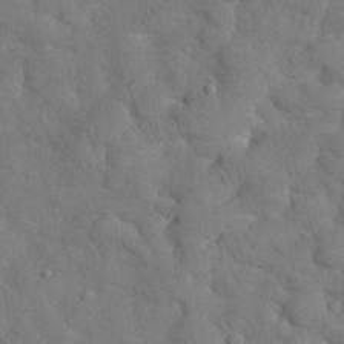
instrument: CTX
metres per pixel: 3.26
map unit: Nhu
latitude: 27.7450
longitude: -70.2900
